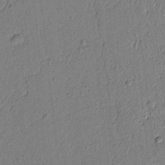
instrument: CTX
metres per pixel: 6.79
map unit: lAvf
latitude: 5.7261
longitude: 165.6911
